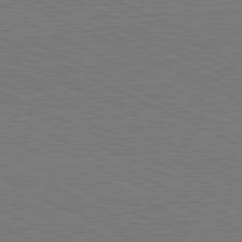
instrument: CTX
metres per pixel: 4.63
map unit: lApd
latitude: 81.5560
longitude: 150.0472
